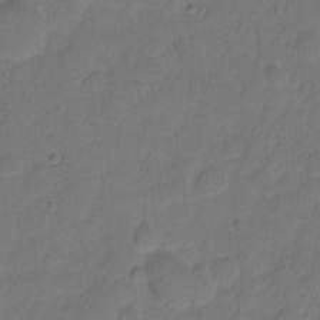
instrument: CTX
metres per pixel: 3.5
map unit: Hto
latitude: 5.0269
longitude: -61.1970
